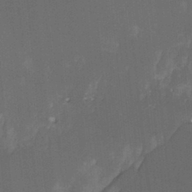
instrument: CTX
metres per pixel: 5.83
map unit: Hto
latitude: -6.8030
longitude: -49.5371
